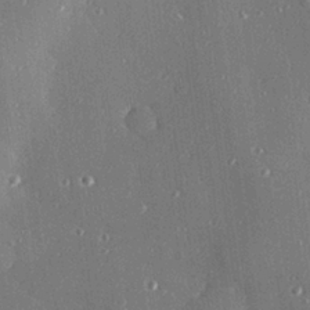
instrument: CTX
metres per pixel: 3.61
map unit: Hve
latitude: 26.9136
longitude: -90.1956
